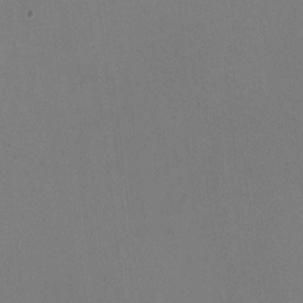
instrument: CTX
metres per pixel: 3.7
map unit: HNhu
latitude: -2.1227
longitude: -2.9513
